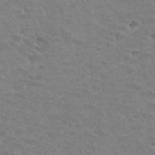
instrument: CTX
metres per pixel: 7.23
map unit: Hto
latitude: 33.1403
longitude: -41.7449
